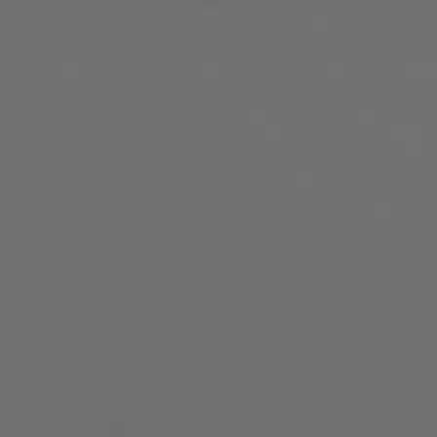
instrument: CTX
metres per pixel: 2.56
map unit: Hpe
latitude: 76.5545
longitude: -168.2523
